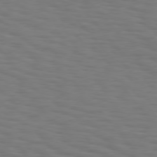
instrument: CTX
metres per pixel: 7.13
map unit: Hpe
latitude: 75.7639
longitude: -132.0255
